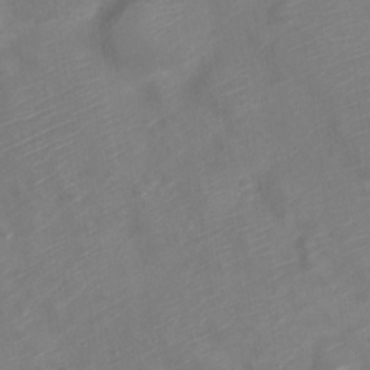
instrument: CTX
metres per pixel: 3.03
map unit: Nve
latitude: -19.7856
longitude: 106.3873
